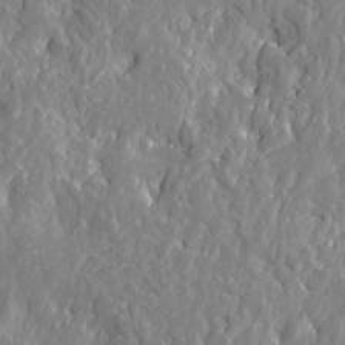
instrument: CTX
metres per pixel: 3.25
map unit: Htu
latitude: -2.9352
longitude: 178.8786
